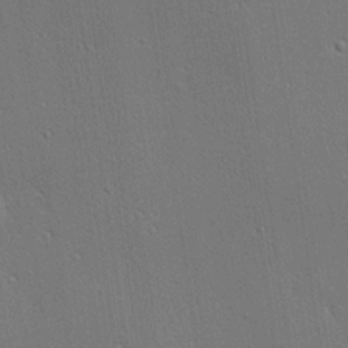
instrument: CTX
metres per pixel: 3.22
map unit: lHvf
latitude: 19.3292
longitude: 142.1227
